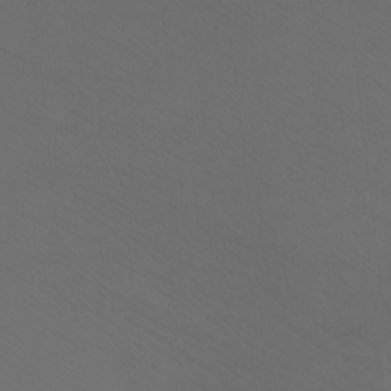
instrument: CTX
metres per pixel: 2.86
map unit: Nhu
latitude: -7.7477
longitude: -73.6505
